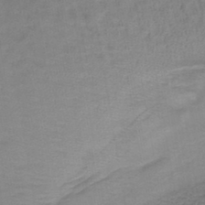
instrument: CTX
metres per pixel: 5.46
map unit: lHb
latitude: -43.5588
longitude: 59.1620
